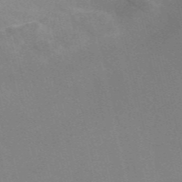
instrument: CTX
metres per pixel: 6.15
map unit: Nve
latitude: -57.6722
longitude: 62.8219
